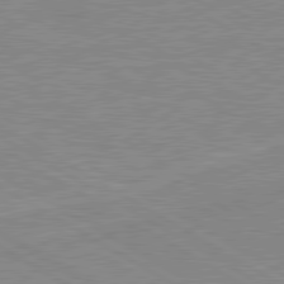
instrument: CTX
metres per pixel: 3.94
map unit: lApd
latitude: 80.0444
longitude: 122.1039
